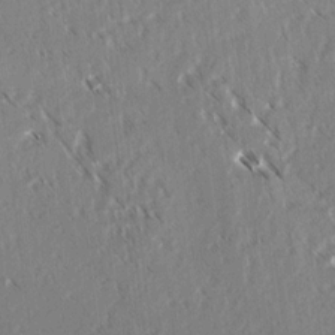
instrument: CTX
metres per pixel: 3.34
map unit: lAvf
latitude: 3.7071
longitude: -105.6883
